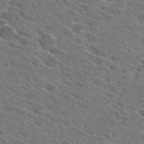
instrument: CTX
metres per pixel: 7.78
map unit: Hto
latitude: 27.3860
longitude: -42.7057
